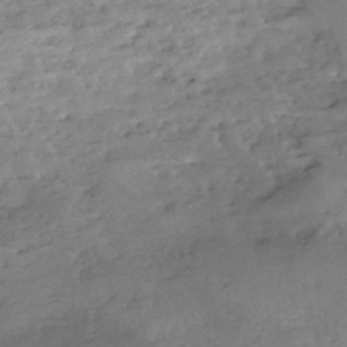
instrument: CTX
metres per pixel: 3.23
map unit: eHh
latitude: -52.1039
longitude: -24.4223
